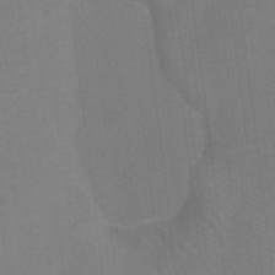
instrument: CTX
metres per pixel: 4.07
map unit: Ht
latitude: -3.5021
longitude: -27.5938
